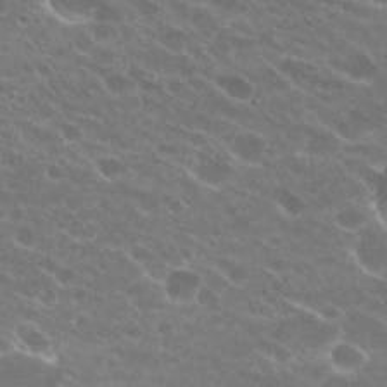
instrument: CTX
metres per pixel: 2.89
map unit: Hto
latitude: 25.0647
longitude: -37.1403
